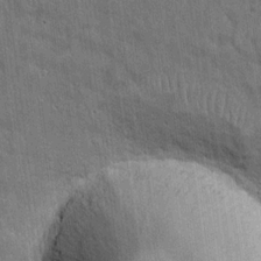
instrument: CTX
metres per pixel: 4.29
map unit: eHh
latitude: 15.7639
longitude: -68.9892
